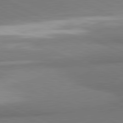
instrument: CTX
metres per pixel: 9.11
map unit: lApd
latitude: 81.4615
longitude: 161.4454
